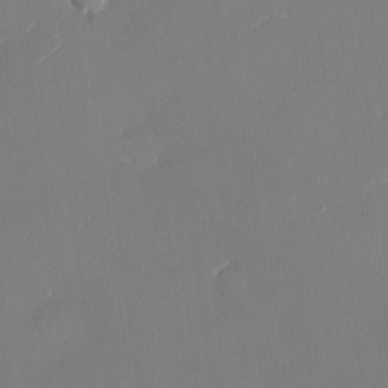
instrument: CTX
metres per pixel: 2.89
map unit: Nhu
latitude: -8.2739
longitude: -86.1389
